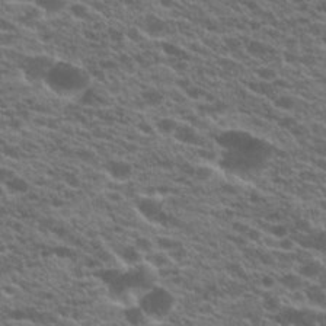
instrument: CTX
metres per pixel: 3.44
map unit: Hto
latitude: 21.3482
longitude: -38.7624
